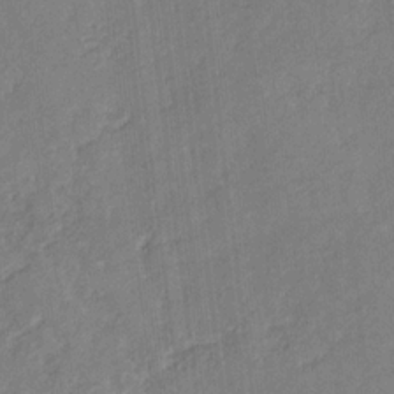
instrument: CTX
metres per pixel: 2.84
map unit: eHb
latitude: -29.9178
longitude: 65.8045
